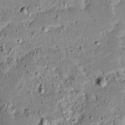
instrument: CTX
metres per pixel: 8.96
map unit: Ave
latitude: 13.8017
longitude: -138.6490
